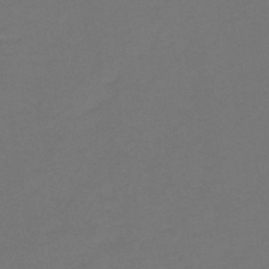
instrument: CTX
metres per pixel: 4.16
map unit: HNb
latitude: -46.6329
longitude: -35.6505
